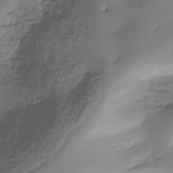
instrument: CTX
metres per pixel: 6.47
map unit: Hve
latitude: -28.6519
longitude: 91.6533
